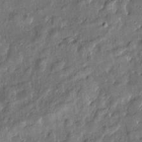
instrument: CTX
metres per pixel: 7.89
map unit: Htu
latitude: -7.9745
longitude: 176.8786
